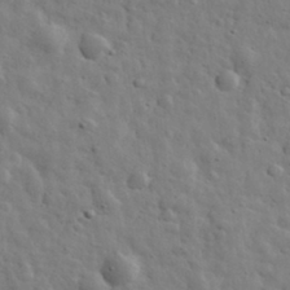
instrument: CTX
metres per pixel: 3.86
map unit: eHh
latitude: 31.5371
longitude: -73.6694
